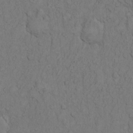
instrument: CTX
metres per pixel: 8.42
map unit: Hto
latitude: 11.9339
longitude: -57.7260
